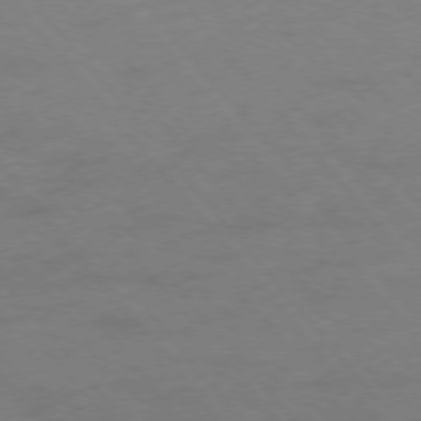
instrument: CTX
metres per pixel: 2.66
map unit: Ap
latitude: -76.9731
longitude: -64.2900
